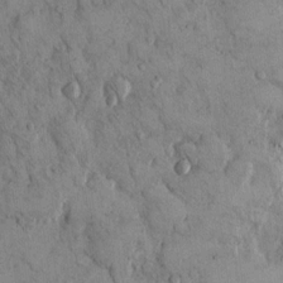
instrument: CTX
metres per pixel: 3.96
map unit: Hto
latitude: 12.1200
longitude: -59.8961
